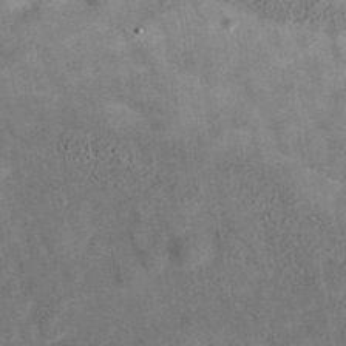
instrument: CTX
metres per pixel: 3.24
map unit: eAb
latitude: 35.0269
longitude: 110.8974
